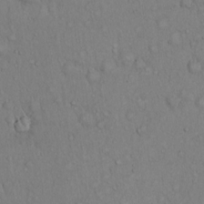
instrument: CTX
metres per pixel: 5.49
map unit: Hto
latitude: 13.8395
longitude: -57.8394
